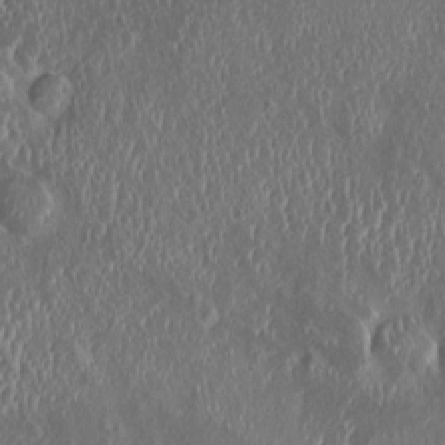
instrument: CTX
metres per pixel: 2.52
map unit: HNhu
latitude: 2.0255
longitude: 6.3873
